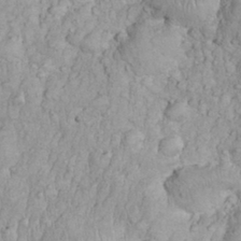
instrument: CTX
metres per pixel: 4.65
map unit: eHh
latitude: 32.1389
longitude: -64.4601
